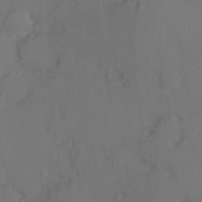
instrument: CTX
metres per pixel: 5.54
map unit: Hve
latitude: 13.2159
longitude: -90.0822
